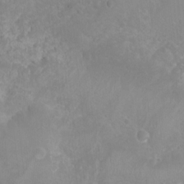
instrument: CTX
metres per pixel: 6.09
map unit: Nhu
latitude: 6.5168
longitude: -18.8380
